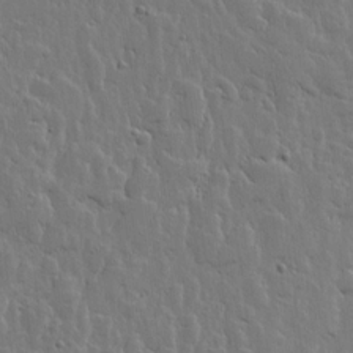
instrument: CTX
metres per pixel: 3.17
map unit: lHvf
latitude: 17.3671
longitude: -116.6680
